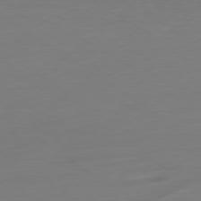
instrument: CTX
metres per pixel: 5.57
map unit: Ap
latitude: -79.6155
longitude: -57.7449
